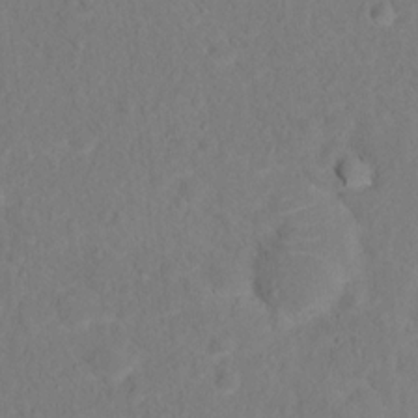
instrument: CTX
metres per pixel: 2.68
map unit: Nhu
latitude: 13.7261
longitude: -36.2523
